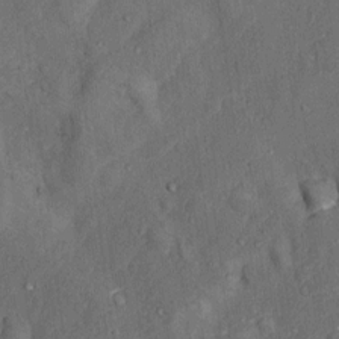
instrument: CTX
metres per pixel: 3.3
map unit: Nhu
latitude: 5.6505
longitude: -23.5371
